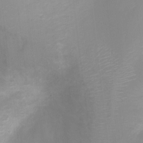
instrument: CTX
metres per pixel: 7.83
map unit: Ht
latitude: -3.7666
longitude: -28.6868
